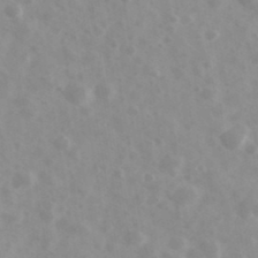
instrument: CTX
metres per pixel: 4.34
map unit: Ave
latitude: 39.4615
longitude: -106.6679
